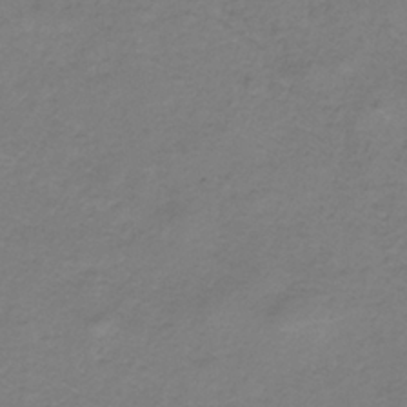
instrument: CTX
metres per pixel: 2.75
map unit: lHb
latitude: -35.1998
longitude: 70.5763
